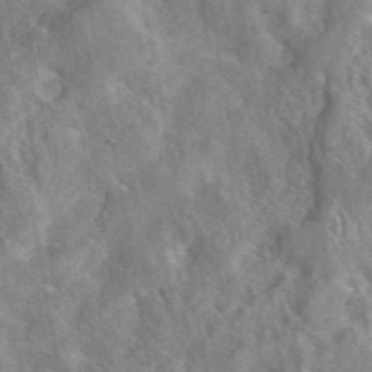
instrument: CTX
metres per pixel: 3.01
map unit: eAb
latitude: 45.1970
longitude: 116.7841
